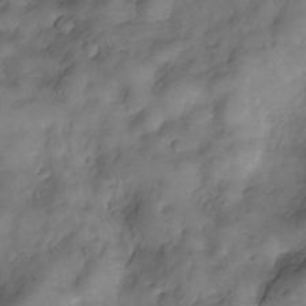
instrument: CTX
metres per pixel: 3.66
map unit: Nve
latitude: -26.5195
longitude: -148.6679
